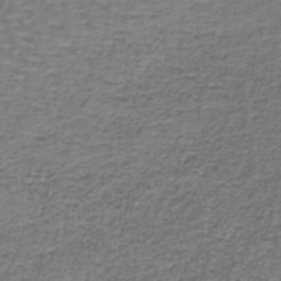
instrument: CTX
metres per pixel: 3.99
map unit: lHb
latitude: -43.2375
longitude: 58.3306
